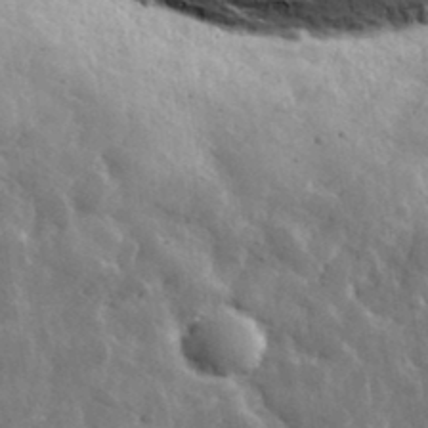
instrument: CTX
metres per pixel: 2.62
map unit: lHvf
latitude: 36.6302
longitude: -89.1781
